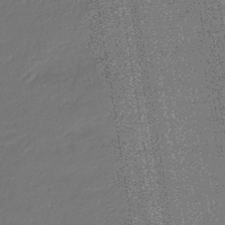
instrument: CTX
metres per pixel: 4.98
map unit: lHb
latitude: -43.4643
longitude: 77.2943
